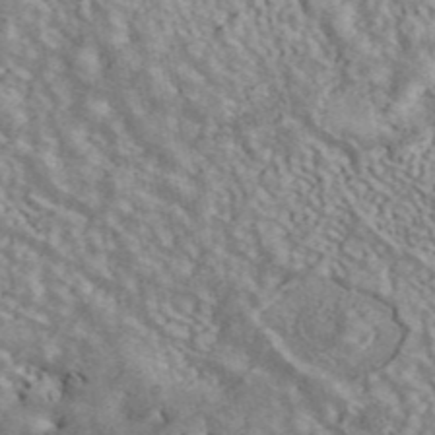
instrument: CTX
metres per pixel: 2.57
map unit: ANa
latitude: 45.2348
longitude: 46.6518
